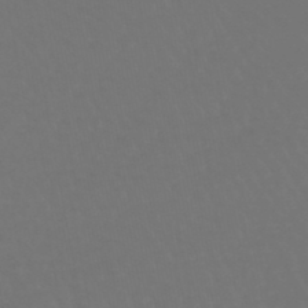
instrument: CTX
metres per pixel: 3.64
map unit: lHb
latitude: -47.3887
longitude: 75.7289
